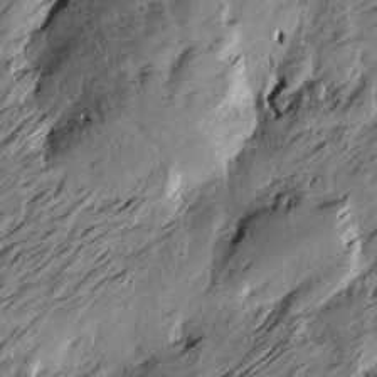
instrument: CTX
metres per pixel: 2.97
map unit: Htu
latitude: -5.2942
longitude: -178.5546
